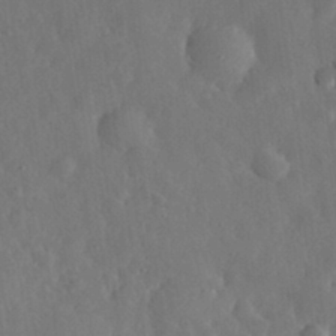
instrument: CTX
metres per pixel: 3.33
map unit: eHh
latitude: 30.9325
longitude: -78.2523
